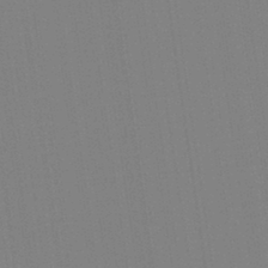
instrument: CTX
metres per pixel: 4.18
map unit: Aa
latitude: 33.3671
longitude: -142.6491
